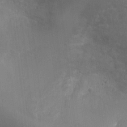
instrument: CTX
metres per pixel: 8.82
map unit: Ht
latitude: -3.2564
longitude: -16.8758
